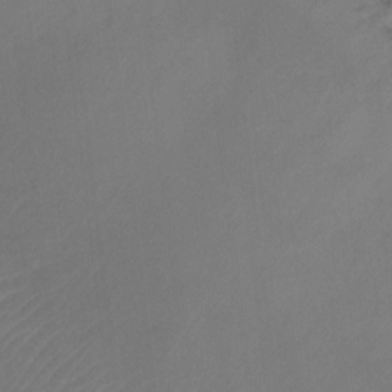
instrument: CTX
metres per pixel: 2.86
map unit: Ht
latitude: -9.0297
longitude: -39.0647
